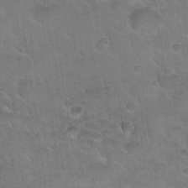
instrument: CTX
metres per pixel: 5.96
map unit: Nhu
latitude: 31.6694
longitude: -51.8016
